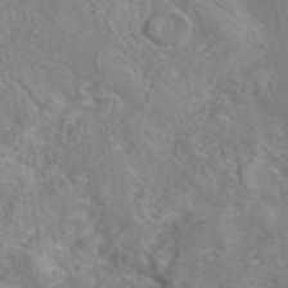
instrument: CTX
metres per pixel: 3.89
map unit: eAb
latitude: 45.7260
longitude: 112.4629
